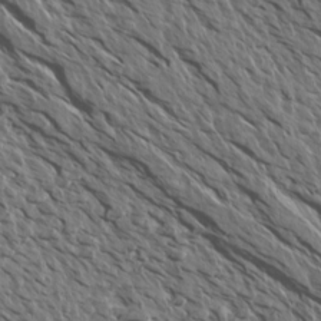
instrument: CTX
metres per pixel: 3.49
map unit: Aa
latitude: 14.2901
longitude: -143.3104
